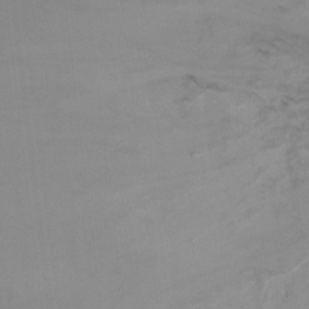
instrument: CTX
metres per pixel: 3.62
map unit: Ht
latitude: -10.1606
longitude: -38.2900
